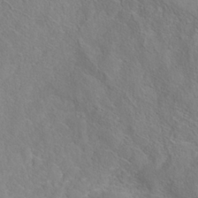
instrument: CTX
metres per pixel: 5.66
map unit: Nhe
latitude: -38.1228
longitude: 139.1620
